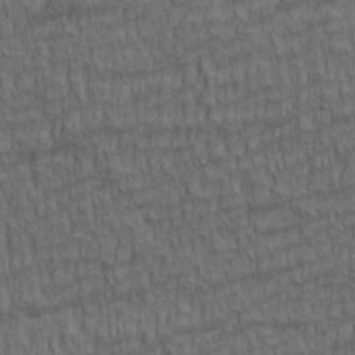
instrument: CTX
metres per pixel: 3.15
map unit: lAa
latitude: 5.3859
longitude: -115.2725
